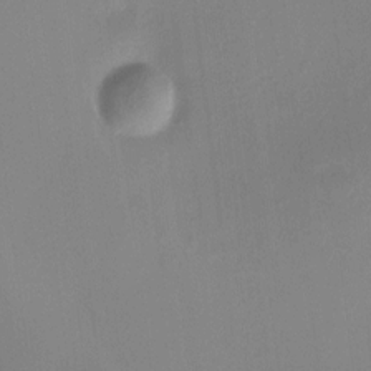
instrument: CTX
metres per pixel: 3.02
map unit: HNhu
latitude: 6.1956
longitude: 8.3306
